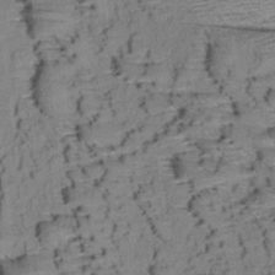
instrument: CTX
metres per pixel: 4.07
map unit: Aa
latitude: 8.8380
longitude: -140.1766
